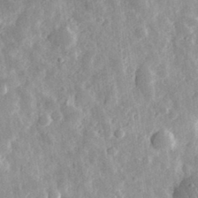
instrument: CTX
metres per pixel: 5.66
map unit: eHh
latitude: 32.3467
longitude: -79.0648
